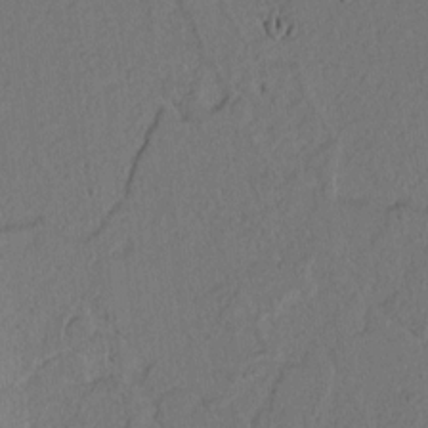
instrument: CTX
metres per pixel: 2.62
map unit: lAvf
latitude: 8.5924
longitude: 166.0094
